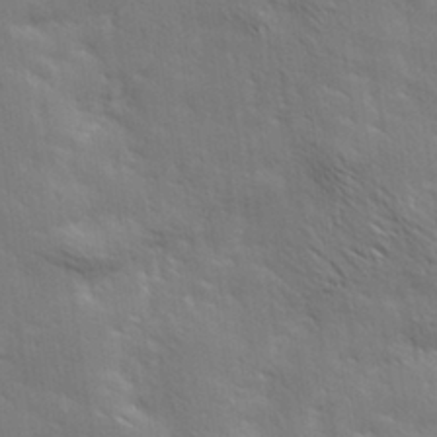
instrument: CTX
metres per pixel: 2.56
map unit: Hve
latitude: 31.4049
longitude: 149.5966
